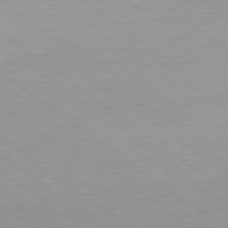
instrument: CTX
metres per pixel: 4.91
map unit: lApd
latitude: 79.2348
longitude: -176.9891
